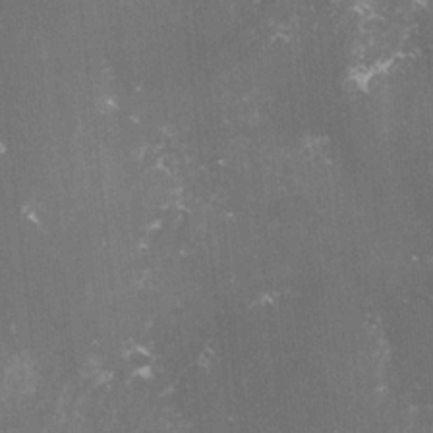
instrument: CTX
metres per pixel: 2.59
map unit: lHvf
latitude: -15.0865
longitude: -100.6113
